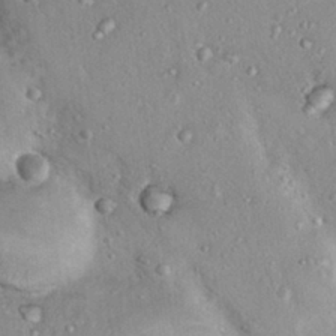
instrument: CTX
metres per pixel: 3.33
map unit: Nhu
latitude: 16.1011
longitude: -30.3468
